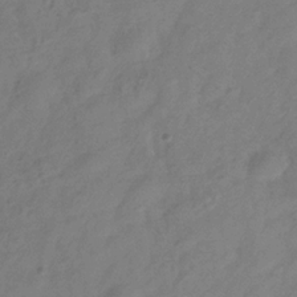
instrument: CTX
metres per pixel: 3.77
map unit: Hve
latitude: -33.2943
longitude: 90.2362
